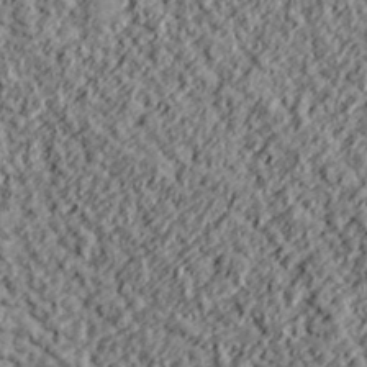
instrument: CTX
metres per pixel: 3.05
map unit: lHvf
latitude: 38.3278
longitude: -91.4049
